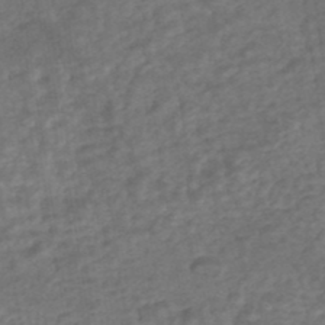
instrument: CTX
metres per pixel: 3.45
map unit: HNhu
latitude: -45.8233
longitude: 106.6330
